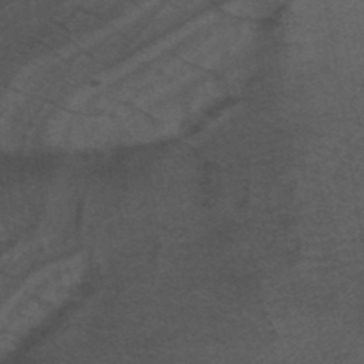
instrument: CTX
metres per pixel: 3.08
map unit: ANa
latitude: 39.8394
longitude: 29.1620
